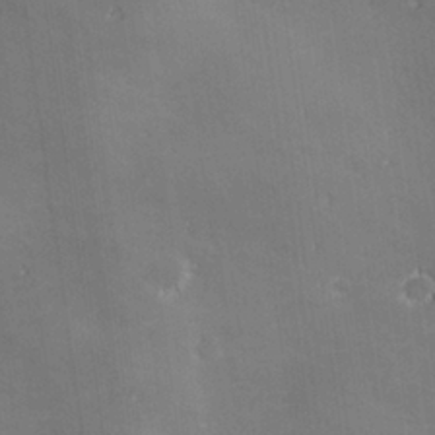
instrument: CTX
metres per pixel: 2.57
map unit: lHvf
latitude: 27.4238
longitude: 141.9556
